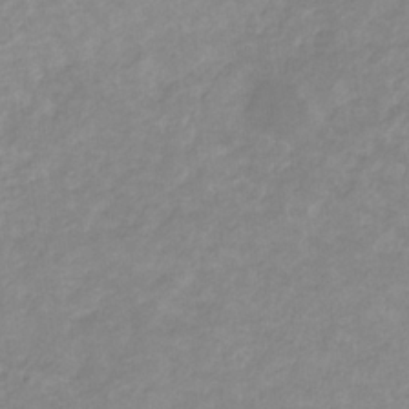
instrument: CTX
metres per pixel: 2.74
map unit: eHb
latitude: -31.7477
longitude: 68.4251
